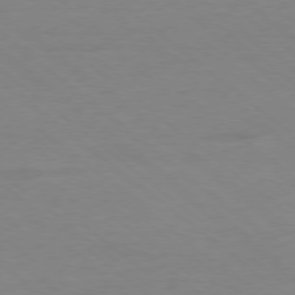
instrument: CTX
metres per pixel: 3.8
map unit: Ap
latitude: -78.5573
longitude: -97.8961
